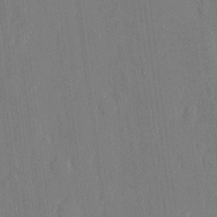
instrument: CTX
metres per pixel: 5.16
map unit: eHh
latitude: 5.3482
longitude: -72.6869
